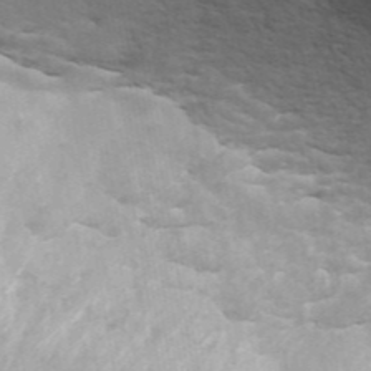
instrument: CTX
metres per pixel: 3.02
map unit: ANa
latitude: 44.4601
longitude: 28.9731
